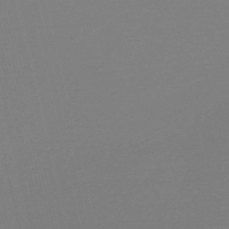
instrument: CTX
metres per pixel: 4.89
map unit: Nve
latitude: -56.5385
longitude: 62.0850
